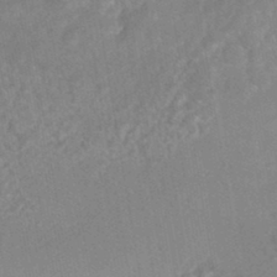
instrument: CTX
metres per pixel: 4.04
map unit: HNhu
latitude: -45.4643
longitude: 91.9556
